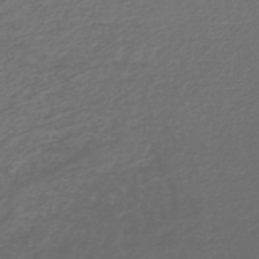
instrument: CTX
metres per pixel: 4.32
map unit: HNb
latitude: -47.8989
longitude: 55.5399
